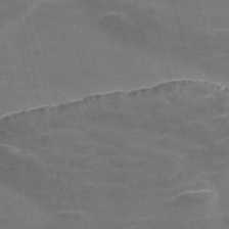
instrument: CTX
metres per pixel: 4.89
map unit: Nve
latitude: -57.7855
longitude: 65.6722
